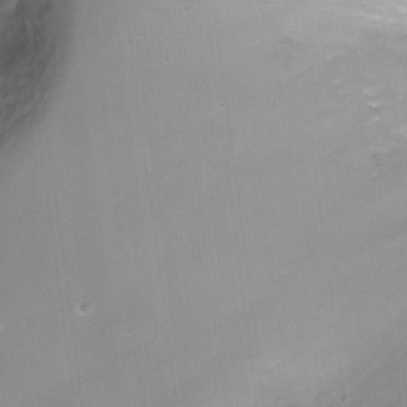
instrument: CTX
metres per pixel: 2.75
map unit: Ht
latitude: -15.6911
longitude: -40.9891
